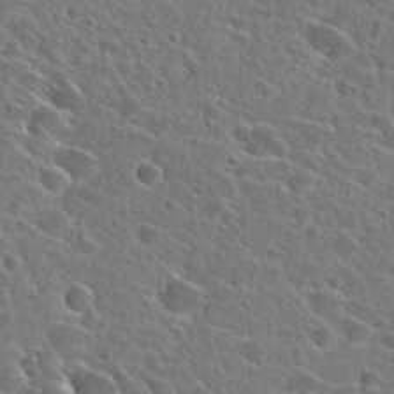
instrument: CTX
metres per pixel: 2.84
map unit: Hto
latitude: 24.6868
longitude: -45.3670
